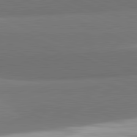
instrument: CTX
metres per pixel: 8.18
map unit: lApd
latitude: 82.1011
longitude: 151.4454
